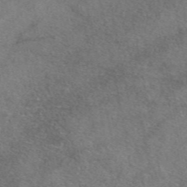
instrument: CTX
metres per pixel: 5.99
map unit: eAb
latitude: 48.0633
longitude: 110.3684
